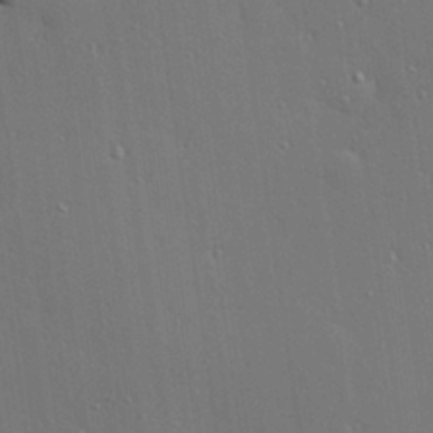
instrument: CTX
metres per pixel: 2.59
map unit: Hve
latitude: 26.9136
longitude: -90.5735
